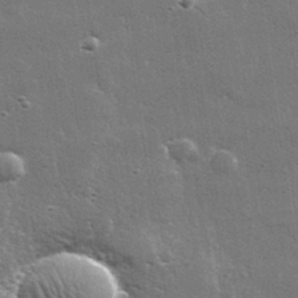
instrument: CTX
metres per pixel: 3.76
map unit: lHvf
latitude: 32.1200
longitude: -91.4237
